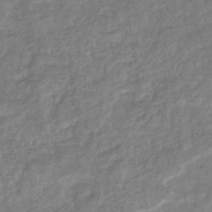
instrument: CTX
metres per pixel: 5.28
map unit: eHb
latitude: -35.0108
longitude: 80.6141
